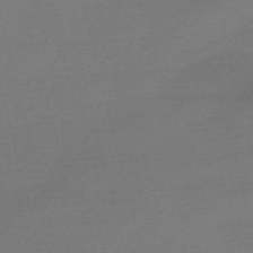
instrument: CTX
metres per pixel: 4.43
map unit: Nve
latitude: -56.9353
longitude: 63.1809
